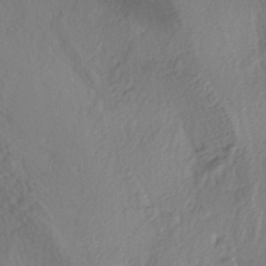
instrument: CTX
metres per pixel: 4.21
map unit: lAa
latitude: -4.5007
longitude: -123.3104
